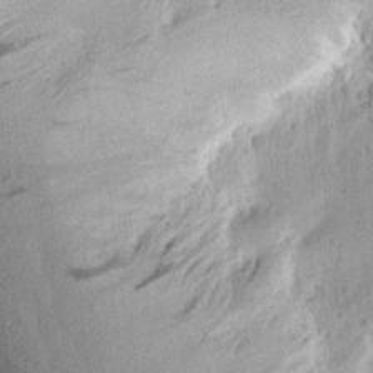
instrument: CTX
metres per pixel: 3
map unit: Aa
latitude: 13.4616
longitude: -141.6882
